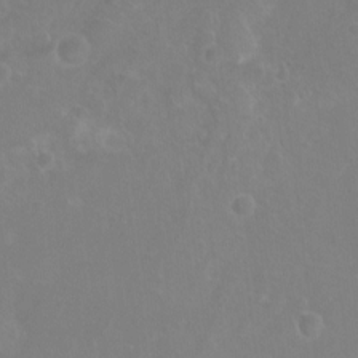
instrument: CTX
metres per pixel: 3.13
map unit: Nhu
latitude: 7.1970
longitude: -19.8394
